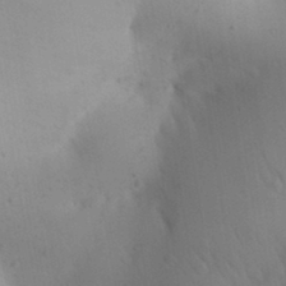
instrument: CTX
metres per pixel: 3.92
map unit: Aa
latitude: 27.5182
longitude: -147.5938
